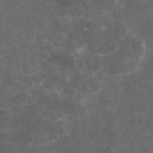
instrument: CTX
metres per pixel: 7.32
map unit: eAb
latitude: 46.5168
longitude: 119.2943
